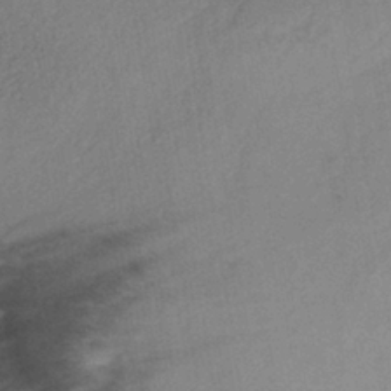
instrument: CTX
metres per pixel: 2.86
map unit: lHb
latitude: -37.7666
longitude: 72.3684
